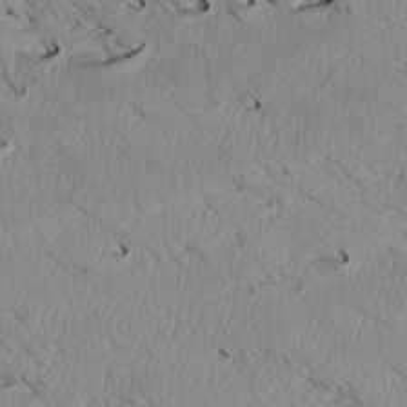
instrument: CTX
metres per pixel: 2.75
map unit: Htu
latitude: 3.6127
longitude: 152.4062
